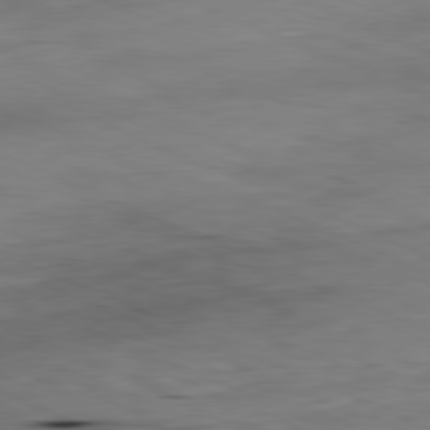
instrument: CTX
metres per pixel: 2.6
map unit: Ap
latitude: -81.8800
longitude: -69.0270
